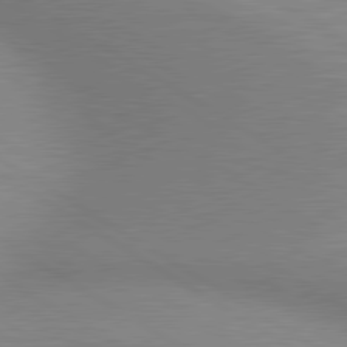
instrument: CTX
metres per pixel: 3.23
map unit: lApd
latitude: 80.4790
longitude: 131.4832
